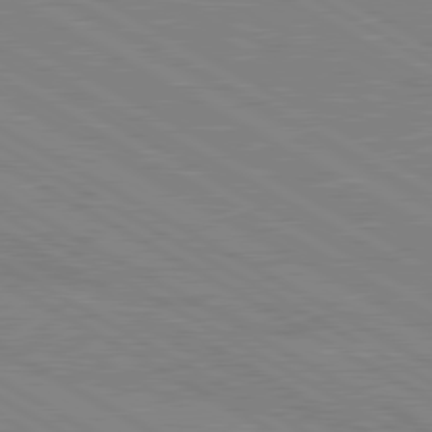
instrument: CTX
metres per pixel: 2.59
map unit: lApd
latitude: 80.3278
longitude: 122.1417
